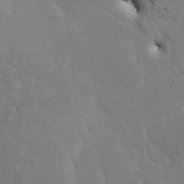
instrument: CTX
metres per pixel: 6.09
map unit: HNhu
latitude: 7.1592
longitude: -3.9528
